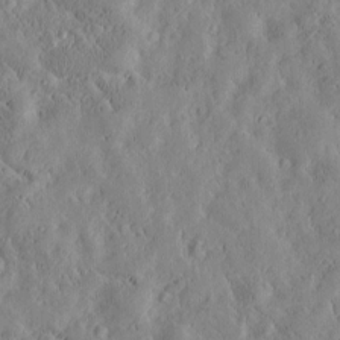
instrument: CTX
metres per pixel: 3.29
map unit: Htu
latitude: -3.6721
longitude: 174.2928
